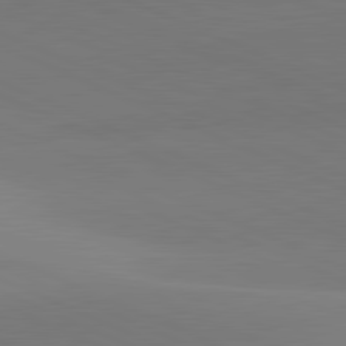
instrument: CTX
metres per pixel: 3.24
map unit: lApd
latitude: 81.8394
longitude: 144.4629
